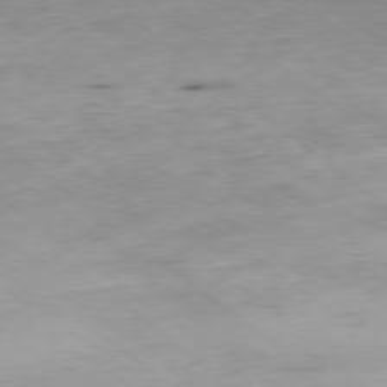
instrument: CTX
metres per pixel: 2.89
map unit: Hpe
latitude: -79.0297
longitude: 10.0094
